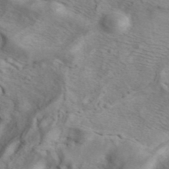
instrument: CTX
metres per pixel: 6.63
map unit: ANa
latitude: 41.4804
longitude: 14.7841
